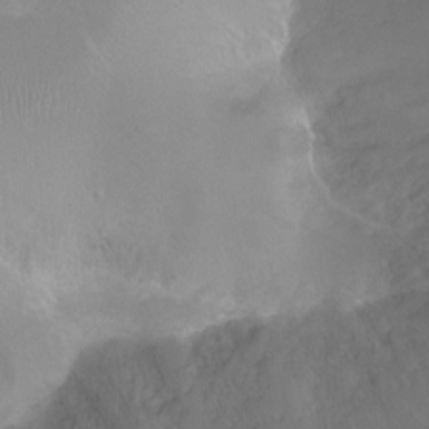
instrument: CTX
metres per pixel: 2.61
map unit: Ht
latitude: -10.8975
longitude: -44.6112
